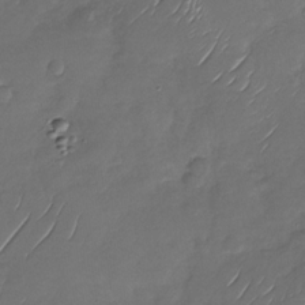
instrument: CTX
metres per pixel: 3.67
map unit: Nhu
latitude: -29.1431
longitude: -62.1578
